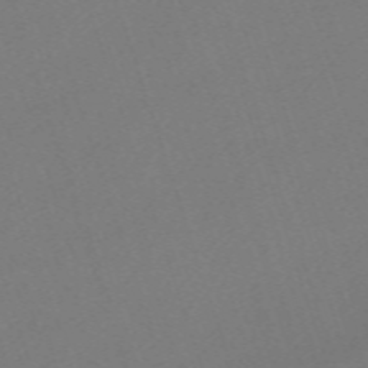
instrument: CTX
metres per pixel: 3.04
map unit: eHh
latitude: -63.4643
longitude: 50.4440
